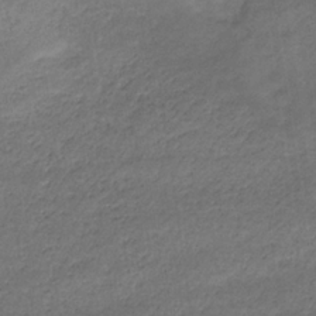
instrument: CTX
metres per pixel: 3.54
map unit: lHb
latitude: -32.7652
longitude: 68.8597
